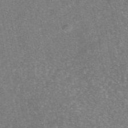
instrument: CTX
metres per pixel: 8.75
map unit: eAb
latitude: 46.8947
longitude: 120.8786
